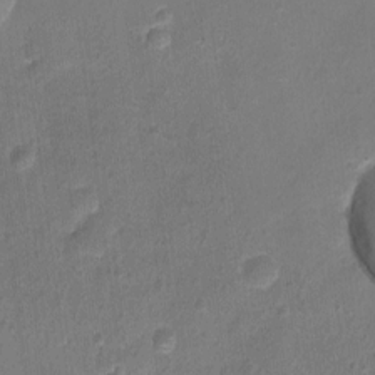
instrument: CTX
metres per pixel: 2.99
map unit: Nhu
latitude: -12.1606
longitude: -35.0458
